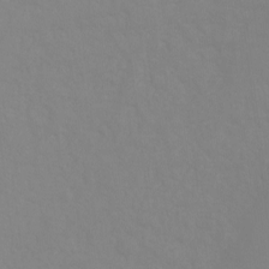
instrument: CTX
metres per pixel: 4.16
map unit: Ht
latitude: -9.2565
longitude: -34.7246
